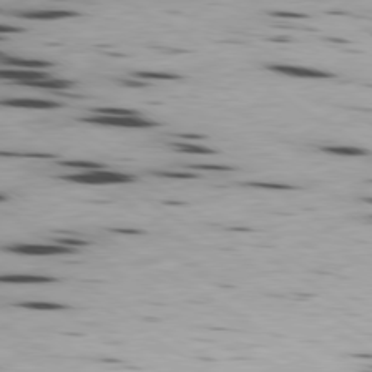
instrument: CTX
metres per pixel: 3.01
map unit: Ap
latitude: -79.9745
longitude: -101.2726
